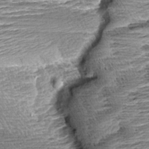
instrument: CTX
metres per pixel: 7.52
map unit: Aa
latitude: 8.8002
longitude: -134.2711
